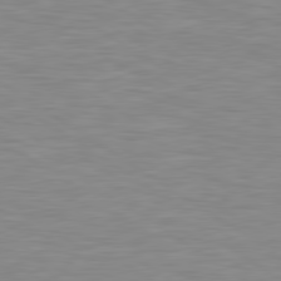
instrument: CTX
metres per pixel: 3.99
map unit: Hpe
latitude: 79.6127
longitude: -127.8583
